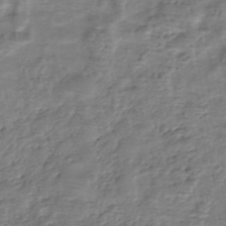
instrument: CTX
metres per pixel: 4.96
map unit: eHh
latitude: -39.9367
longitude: -29.1025
